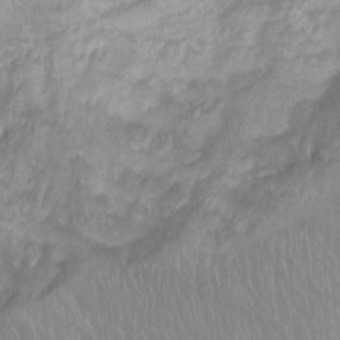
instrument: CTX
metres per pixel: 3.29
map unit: Nhu
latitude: -11.8800
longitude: -40.6679
